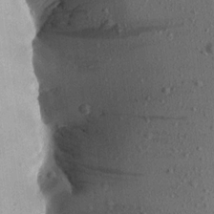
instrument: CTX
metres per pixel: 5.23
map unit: Aa
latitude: 15.4805
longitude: -145.1592
